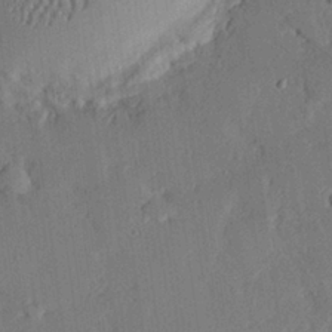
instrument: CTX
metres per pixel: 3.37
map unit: eHh
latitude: 25.6504
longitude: -81.1781
